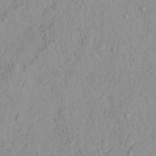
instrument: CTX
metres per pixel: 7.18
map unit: Nhu
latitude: 18.4601
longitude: -77.6505
